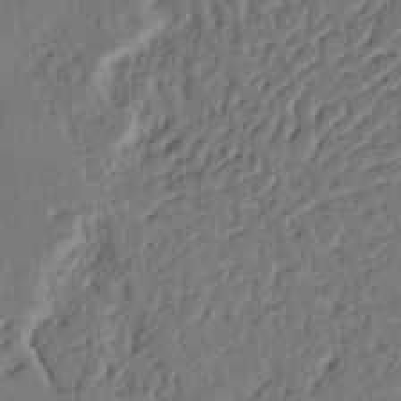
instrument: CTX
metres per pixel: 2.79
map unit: Nhu
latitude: 14.2523
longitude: -78.6680
